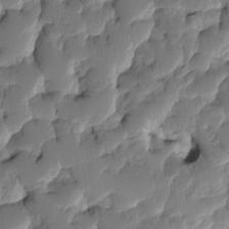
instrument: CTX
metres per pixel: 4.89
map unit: eHh
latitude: -2.1605
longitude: 14.5952
